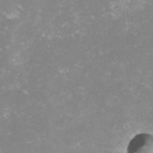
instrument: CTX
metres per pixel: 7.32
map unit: lHvf
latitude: -16.2551
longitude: -100.2901
